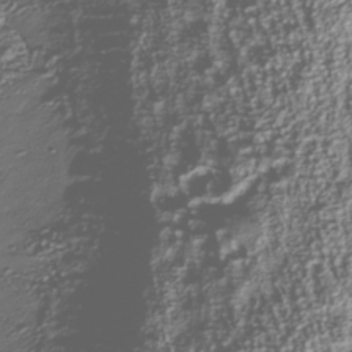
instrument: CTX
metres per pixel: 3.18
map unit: Nhu
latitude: -39.8423
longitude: -82.7246
